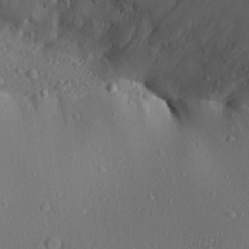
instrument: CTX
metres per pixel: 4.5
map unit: Aa
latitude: 26.9514
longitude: -137.0648
